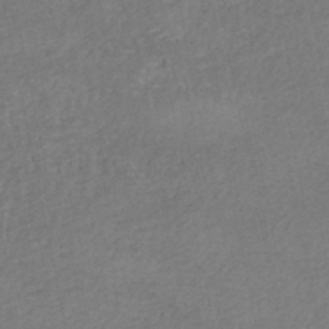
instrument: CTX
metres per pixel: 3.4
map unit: HNhu
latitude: -48.6708
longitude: 97.6533
